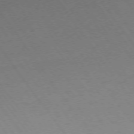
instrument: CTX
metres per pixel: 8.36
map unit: Ap
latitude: -75.6722
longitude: -64.8569
